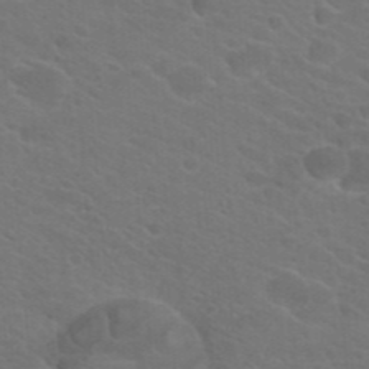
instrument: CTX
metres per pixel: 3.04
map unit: Hto
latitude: 23.2537
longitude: -36.5735
